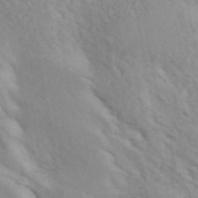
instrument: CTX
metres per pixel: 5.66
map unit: ANa
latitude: 46.6869
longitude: 27.2375
